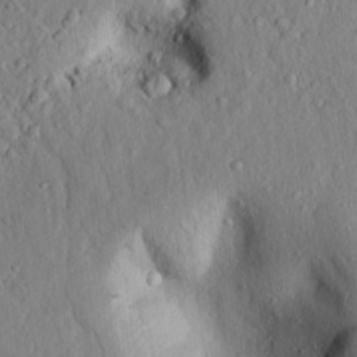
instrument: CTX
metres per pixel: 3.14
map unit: lAvf
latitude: 7.8583
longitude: 167.0486
